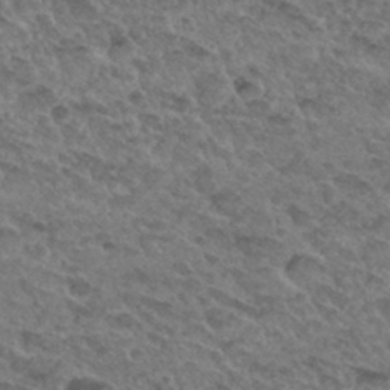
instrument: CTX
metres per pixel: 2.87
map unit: Hto
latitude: 32.7246
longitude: -47.9339
